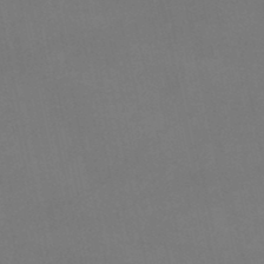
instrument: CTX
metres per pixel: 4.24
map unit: lHb
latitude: -47.0108
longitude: 61.4265
